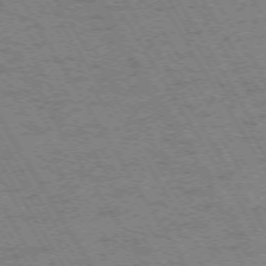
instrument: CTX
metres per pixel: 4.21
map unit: Hpe
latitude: -73.5966
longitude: 3.3698
